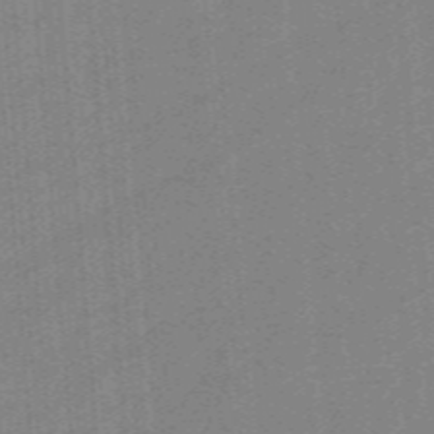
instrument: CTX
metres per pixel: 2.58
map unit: eHb
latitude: -44.0661
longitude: 87.5399
